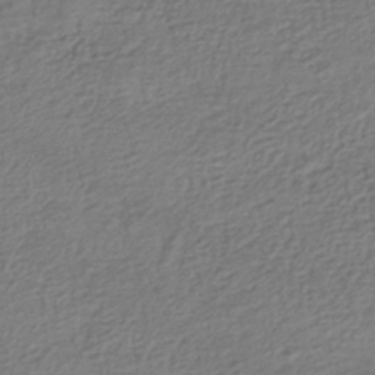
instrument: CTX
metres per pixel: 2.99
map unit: HNhu
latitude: -42.7463
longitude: 98.5951
